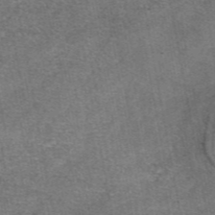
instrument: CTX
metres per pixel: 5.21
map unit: eAb
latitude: 47.3104
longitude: 104.0850
